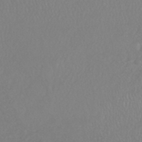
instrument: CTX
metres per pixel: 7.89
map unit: HNhu
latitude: -46.3306
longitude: 97.5210
